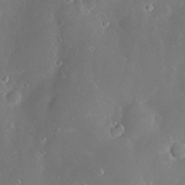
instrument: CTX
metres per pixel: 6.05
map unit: Hve
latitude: -10.6896
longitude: 174.9919
